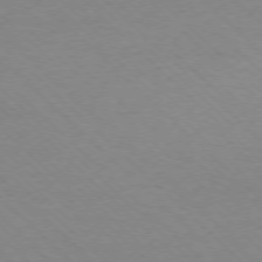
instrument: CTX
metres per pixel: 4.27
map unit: Ap
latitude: -77.5966
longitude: -86.5923
